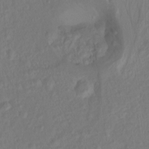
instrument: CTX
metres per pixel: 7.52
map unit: Ht
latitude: -14.1417
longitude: -57.3481
